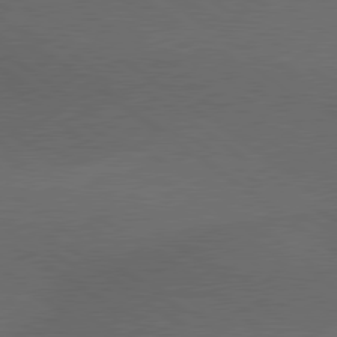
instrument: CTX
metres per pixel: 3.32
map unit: lApd
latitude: 79.5182
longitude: -176.8947
